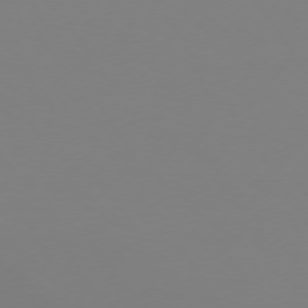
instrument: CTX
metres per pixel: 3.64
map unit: Hpe
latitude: 72.7247
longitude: -122.8569
